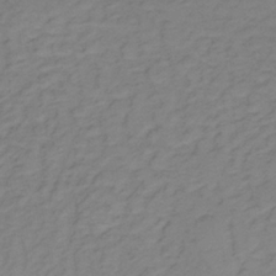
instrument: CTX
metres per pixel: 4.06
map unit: lHb
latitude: -34.1795
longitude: 66.5007
